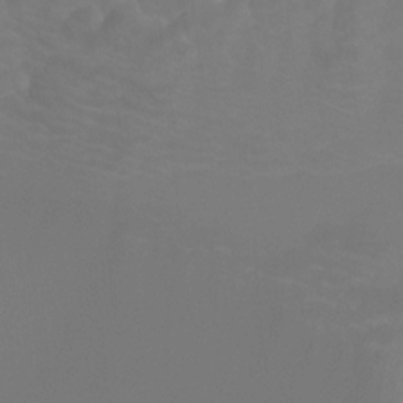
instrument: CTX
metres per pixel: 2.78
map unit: Hto
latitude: -7.6722
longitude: -49.7261
